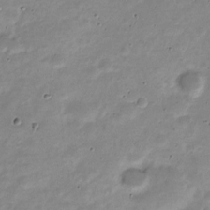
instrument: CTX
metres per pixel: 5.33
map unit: Nve
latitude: -22.7274
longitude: 104.5007
